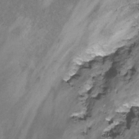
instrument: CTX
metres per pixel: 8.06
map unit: Nhu
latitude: -12.1984
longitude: -50.1200
